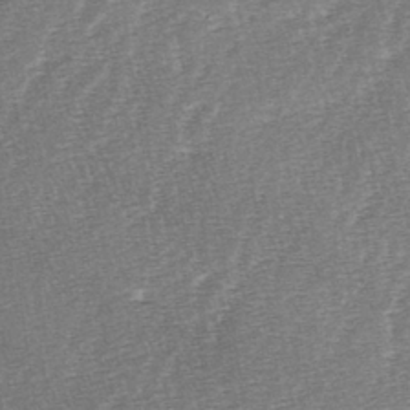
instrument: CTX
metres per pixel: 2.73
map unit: lAa
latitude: -2.8974
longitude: -128.3089
